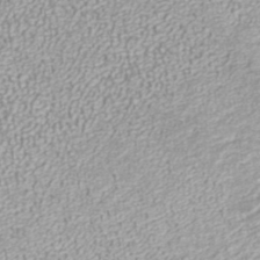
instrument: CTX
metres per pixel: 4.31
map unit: ANa
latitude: 40.4978
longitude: 25.1431
